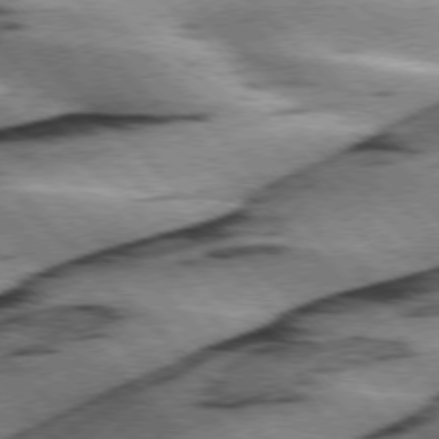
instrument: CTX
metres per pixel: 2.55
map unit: lApd
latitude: 75.9528
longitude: -78.9892
